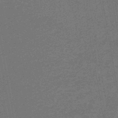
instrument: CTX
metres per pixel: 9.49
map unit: HNhu
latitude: -44.9164
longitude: 99.3509
